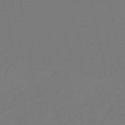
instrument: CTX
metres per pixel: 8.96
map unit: lHb
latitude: -46.7274
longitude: 74.5574
